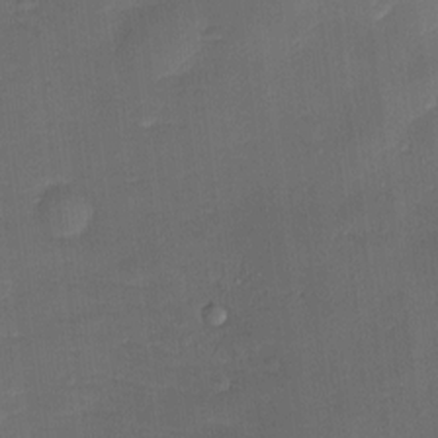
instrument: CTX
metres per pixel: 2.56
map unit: Nve
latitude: -7.1431
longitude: 174.8785
